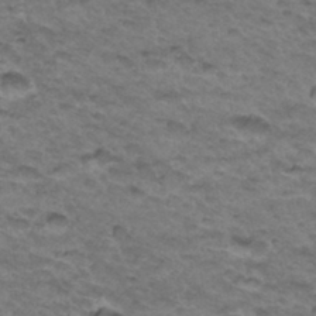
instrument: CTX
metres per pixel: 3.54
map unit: Hto
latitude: 34.1577
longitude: -47.4994
